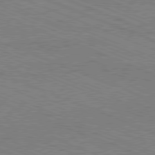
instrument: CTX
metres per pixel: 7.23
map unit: Hpe
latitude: -81.6911
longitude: 17.2754
